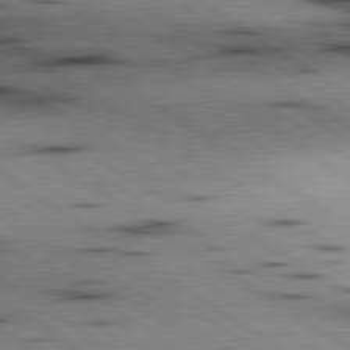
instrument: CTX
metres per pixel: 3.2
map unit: lApd
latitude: 80.2711
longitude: 159.6721
